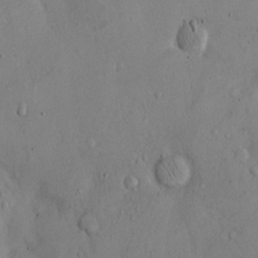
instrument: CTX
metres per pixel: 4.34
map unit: Hto
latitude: 10.1767
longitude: -57.5749
